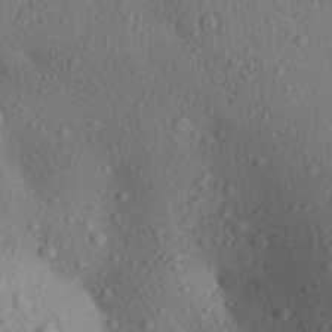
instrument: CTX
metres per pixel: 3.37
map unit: Aa
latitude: 29.3104
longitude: -147.8017
